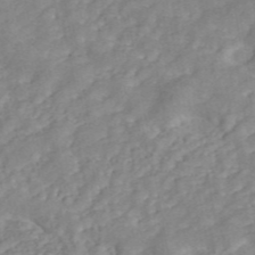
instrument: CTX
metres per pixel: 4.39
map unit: ANa
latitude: 45.1970
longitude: 24.3117
